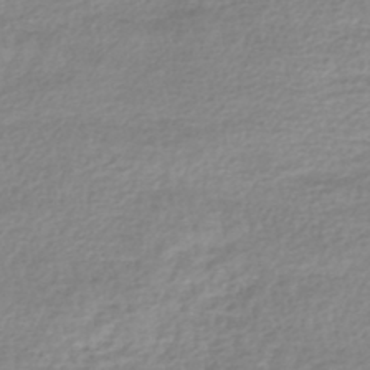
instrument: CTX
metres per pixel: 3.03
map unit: lHb
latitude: -40.5385
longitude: 71.7100
